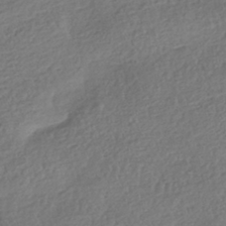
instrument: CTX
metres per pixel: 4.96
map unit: HNhu
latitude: -41.8044
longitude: 98.3117
